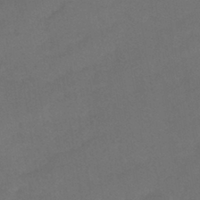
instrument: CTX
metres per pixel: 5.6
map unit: eHb
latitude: -41.2754
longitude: 84.4629
